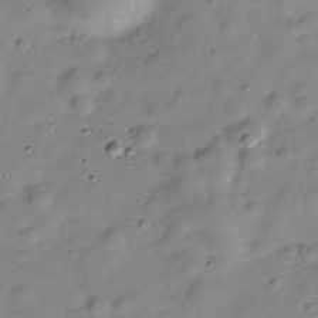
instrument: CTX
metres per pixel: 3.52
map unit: Hve
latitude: -28.8975
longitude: 92.9920
